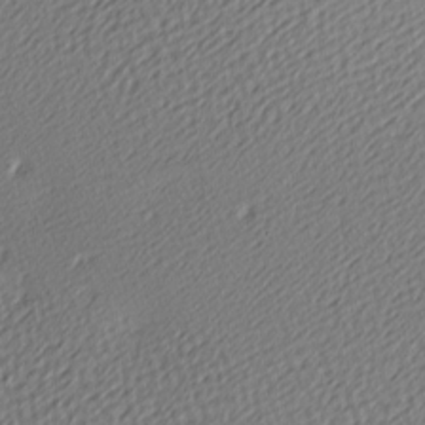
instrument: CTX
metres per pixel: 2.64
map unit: lAa
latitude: -10.2740
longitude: -125.9717
